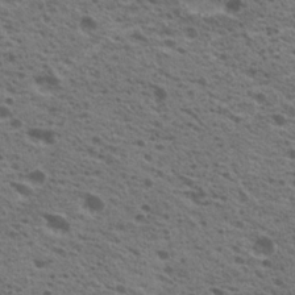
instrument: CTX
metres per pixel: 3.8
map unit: Nhu
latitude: 19.3859
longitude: -31.1026
